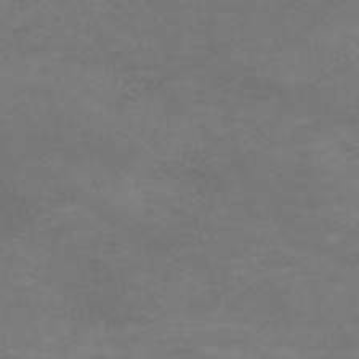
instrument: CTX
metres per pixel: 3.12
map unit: Nve
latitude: -59.7099
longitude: 58.4817
